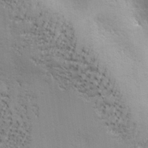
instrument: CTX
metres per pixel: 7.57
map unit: Ave
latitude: -6.8408
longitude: -120.7436
